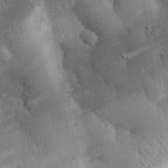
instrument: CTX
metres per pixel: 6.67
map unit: eHh
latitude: 30.0255
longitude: -79.5560
